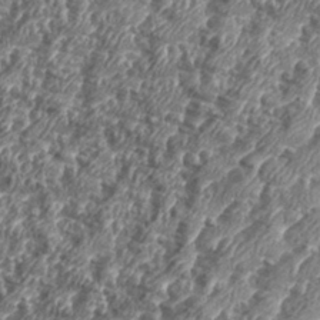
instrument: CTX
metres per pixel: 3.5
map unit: eHh
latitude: 35.3859
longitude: -136.8758
